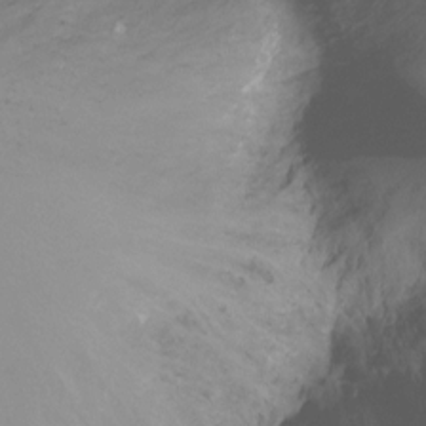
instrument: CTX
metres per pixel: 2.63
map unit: Nhu
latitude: -8.6329
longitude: -49.7828
